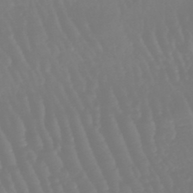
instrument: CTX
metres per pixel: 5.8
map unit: eHb
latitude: -46.4818
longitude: 79.3320
